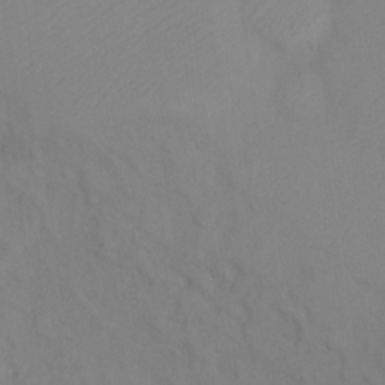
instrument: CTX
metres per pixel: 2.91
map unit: Ht
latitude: -4.1605
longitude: -28.2900
